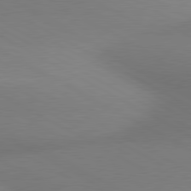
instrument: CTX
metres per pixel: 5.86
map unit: lApd
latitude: 80.5735
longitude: 129.5966
